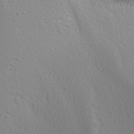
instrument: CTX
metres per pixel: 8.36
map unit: lAa
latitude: -5.3131
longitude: -122.0255
